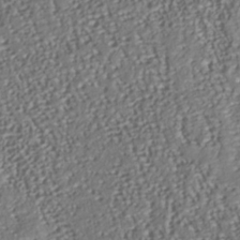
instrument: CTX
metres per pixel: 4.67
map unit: Nhu
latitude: -38.0661
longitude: -80.9325
